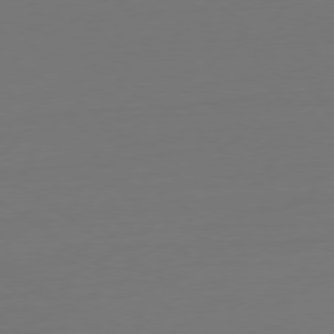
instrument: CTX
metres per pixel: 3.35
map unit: Ap
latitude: -79.3509
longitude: -65.1214
